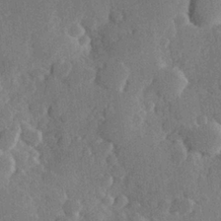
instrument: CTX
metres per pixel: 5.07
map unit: Hve
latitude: 25.6693
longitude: 150.1795
